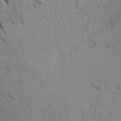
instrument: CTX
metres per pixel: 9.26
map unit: Aa
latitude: 21.2915
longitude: -148.2900
